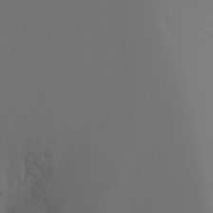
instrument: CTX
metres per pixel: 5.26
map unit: Ht
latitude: -3.3320
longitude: -25.8016
